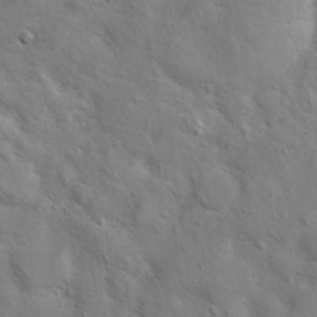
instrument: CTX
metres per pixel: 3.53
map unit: Hto
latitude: 17.4426
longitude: -53.3104
